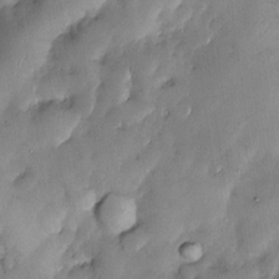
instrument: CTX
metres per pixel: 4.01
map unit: Nve
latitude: -22.7841
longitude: -138.7813
